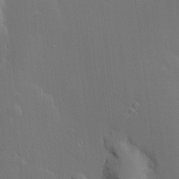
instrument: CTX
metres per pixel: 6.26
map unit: Nve
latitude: -8.0472
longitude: 175.5399
